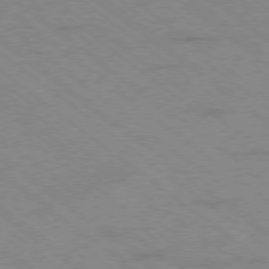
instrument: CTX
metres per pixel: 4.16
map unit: Hpe
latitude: -78.8597
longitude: -15.0648
